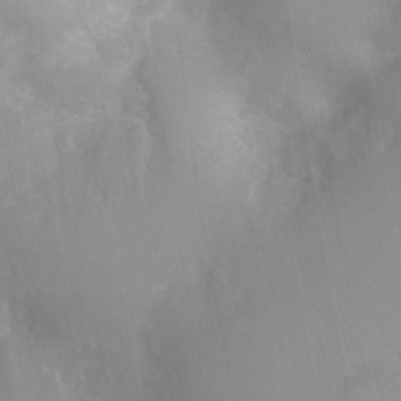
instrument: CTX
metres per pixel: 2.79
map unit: Nhu
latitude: 7.9339
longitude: -21.3293
